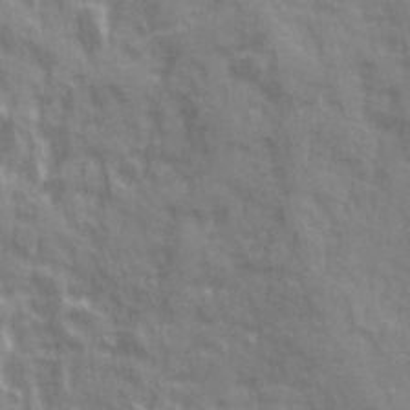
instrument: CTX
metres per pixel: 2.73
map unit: Ave
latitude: 20.2334
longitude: -132.4601
